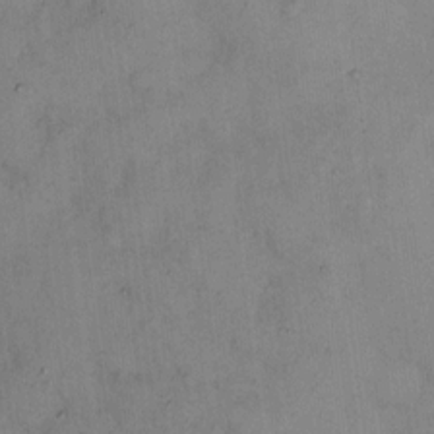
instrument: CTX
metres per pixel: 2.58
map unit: eHh
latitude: 12.8191
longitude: -62.5357
